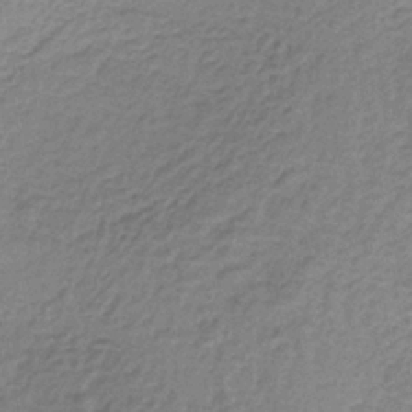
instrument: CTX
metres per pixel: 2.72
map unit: lHb
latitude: -36.8030
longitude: 61.0298
